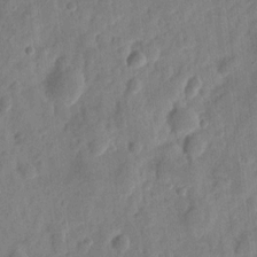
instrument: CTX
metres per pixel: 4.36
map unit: eHh
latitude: 8.8758
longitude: -74.2145
